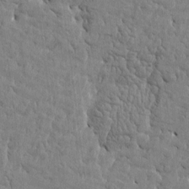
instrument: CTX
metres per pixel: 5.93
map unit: Htu
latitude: -4.6896
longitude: 176.8219
